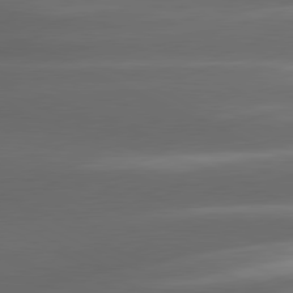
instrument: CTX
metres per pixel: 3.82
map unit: lApd
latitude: 80.9703
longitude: -143.0648
